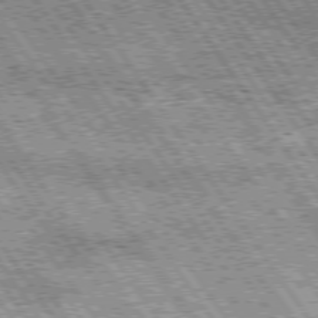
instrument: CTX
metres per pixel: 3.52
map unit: Hpe
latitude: 74.7435
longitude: -154.1578
